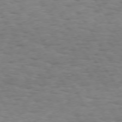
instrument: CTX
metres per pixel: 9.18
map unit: Hpe
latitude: 73.3104
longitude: -140.1766
